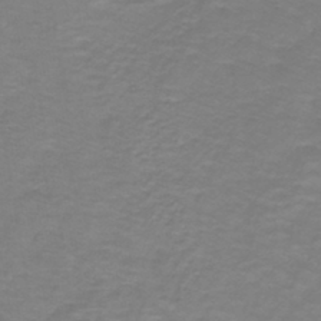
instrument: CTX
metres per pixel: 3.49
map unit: lHb
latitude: -42.0283
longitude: 56.5385
